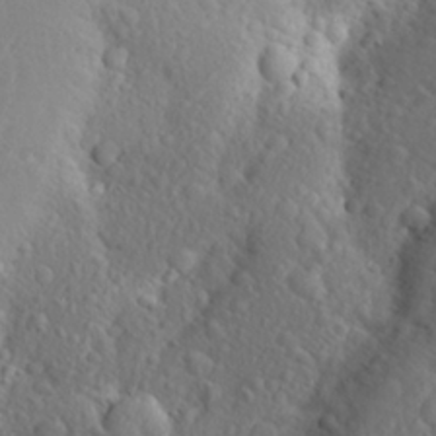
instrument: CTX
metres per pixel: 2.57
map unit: Aa
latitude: 24.9135
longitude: -146.6113
